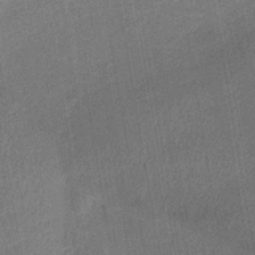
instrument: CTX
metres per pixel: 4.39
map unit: lHb
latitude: -38.5196
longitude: 74.3118
